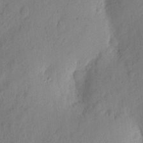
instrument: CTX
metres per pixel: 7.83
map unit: eHh
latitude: 7.7261
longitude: -75.2348
